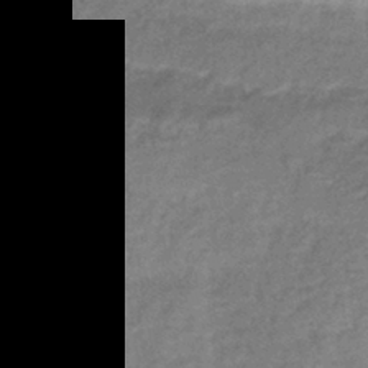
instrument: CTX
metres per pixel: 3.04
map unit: eHb
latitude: -41.0297
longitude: 80.2929
